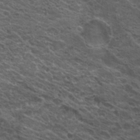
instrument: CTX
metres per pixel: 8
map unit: Hto
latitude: 19.4804
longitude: -36.2901
